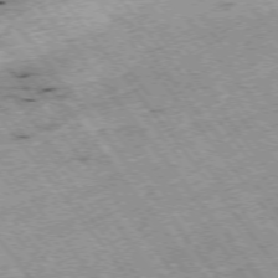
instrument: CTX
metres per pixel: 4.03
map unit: Hpe
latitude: -75.1054
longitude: -18.4601
